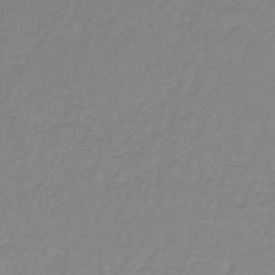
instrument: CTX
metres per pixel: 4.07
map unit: lHb
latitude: -41.7666
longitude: 63.2187
